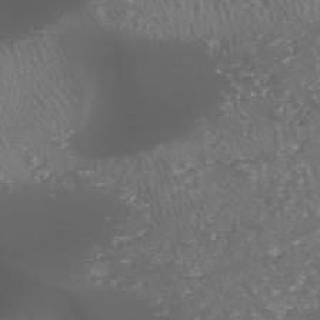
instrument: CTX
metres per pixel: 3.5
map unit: HNhu
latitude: -47.3320
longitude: 30.9919
